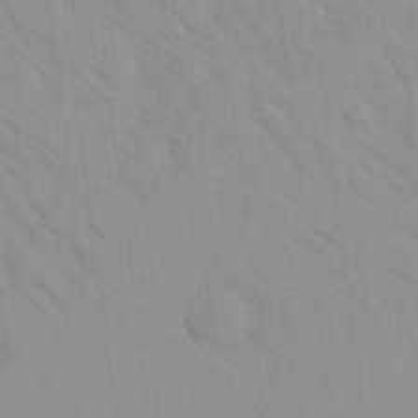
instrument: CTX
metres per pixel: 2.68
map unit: Ave
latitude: -1.8234
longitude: -112.3467
